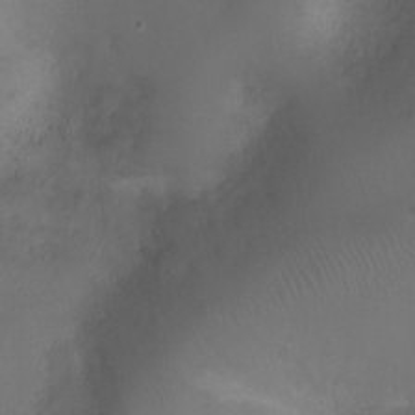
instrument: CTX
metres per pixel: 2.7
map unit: Ht
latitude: -3.2375
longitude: -18.6112
